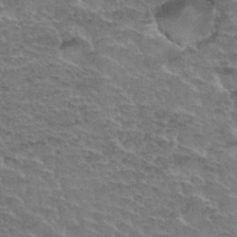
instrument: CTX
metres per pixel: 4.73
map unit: Hto
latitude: 35.3292
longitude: -45.4615
